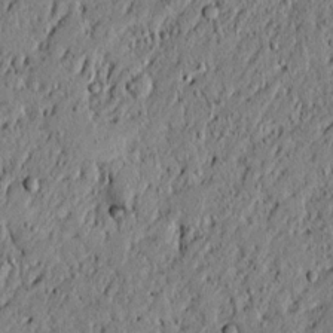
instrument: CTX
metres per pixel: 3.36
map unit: lAvf
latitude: 5.5938
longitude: 167.3699
